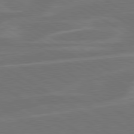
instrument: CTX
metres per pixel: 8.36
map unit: lApd
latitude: 79.8584
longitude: -126.4979
